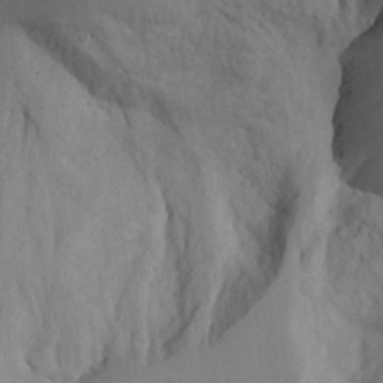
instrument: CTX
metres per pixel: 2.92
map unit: Aa
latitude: 25.8205
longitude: -131.6316
